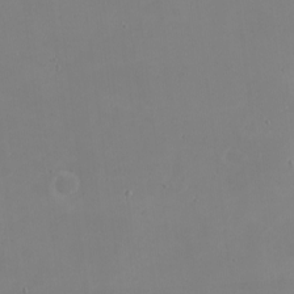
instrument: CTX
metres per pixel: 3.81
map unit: eHh
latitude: -2.3117
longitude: -74.7813
